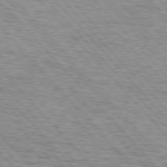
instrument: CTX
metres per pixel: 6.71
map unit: lApd
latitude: 75.9150
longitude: -83.2537
